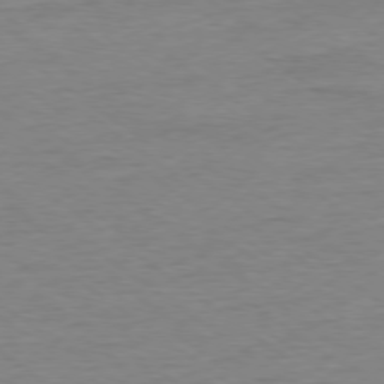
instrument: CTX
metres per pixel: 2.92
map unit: Ap
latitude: -78.3306
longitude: -82.1011
